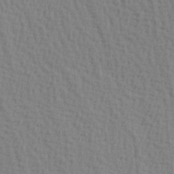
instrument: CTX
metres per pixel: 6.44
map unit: Hve
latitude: 2.0633
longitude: -124.9324
